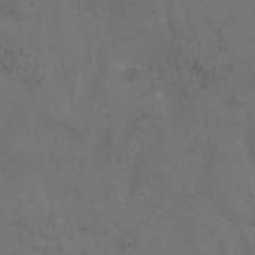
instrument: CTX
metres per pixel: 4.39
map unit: Nhu
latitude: 0.4601
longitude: -15.8395
